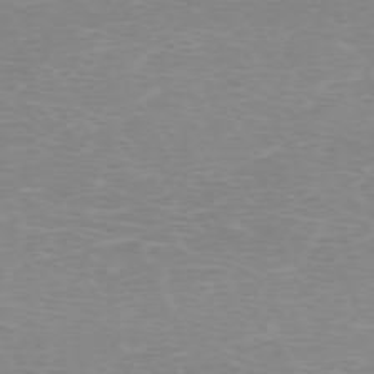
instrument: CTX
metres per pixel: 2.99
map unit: Hpe
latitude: -71.8234
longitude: 12.5574
